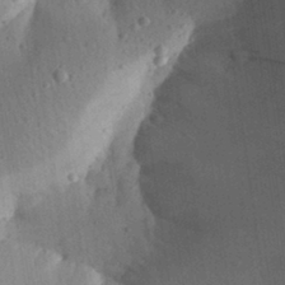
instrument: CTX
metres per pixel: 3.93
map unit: Aa
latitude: 30.2334
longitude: -145.2348
